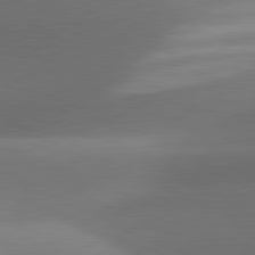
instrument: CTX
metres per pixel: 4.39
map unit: lApd
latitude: 81.2726
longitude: 130.1417
